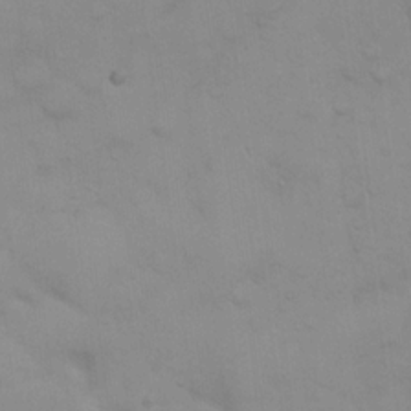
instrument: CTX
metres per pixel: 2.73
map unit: eHh
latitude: 19.9150
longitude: -60.1955
